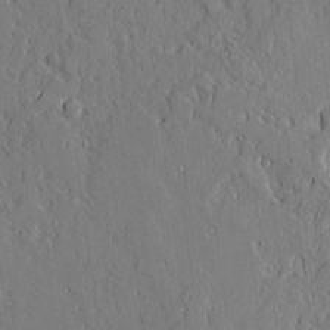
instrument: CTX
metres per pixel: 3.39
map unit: Aa
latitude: 10.3656
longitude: -129.7638
